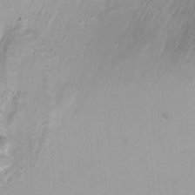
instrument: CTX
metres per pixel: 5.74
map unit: Nhu
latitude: -8.0283
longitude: -42.2334
